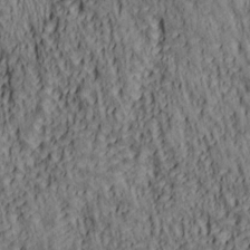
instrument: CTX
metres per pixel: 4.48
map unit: lAa
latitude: 5.5749
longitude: -114.9891
